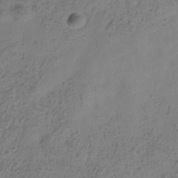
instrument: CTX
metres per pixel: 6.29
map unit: Hve
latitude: -34.3495
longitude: 89.7666
